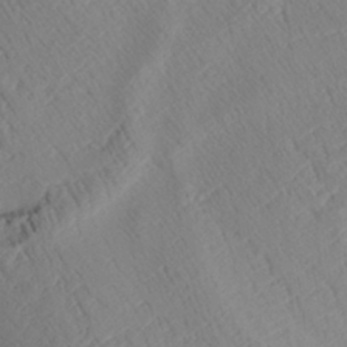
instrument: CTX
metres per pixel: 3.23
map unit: Aa
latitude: 30.1956
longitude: -134.1955
